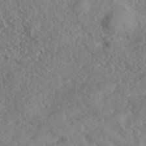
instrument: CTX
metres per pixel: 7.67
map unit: eHh
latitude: 36.8569
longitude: -138.8380
